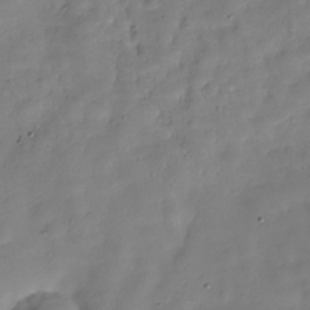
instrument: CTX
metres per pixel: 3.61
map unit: Hve
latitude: -29.8422
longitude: 94.6707
